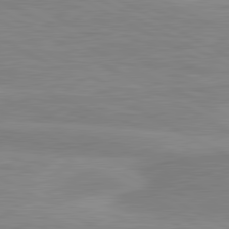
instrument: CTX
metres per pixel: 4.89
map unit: lApd
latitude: 81.0458
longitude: 171.6911
